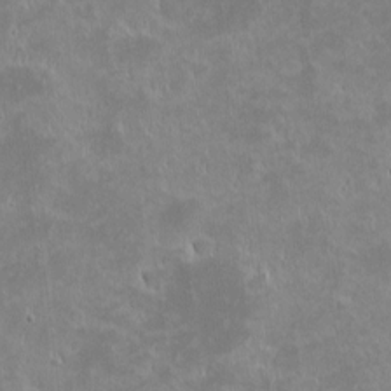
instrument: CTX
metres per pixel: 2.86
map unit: eHh
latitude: -1.7478
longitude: -84.9892
